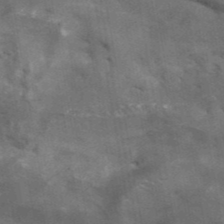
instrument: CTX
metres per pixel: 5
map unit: ANa
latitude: 42.1200
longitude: 16.1606
